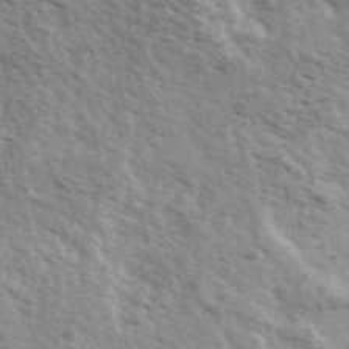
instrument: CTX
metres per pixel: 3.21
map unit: Ave
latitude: 41.0080
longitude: -110.0822
